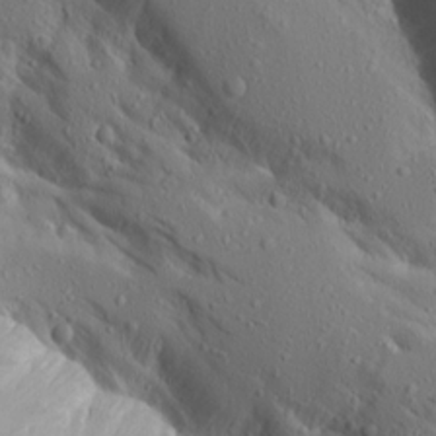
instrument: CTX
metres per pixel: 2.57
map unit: Aa
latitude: 14.6680
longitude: -142.8947
